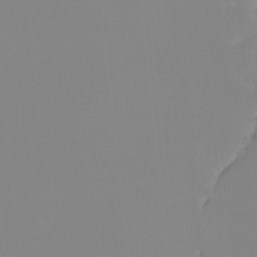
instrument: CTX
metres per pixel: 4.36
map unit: Ht
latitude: -14.0283
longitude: -51.0269
